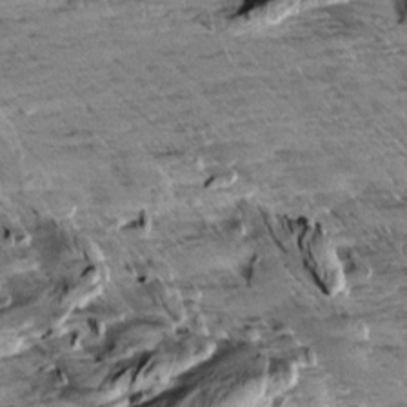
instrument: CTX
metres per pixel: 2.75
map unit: Aa
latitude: 10.1578
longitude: -141.1781
